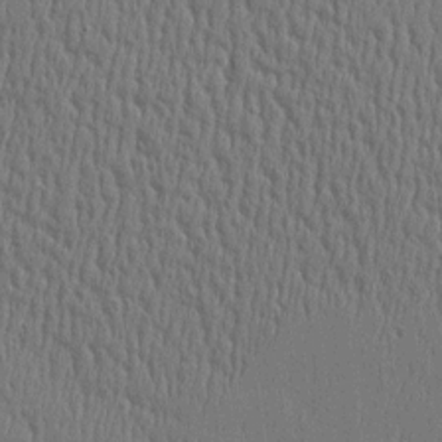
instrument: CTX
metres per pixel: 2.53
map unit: Htu
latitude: -5.3320
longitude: 175.7855
